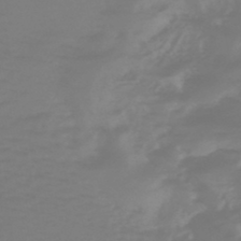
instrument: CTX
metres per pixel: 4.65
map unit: eHb
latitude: -45.8611
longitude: 84.6140
